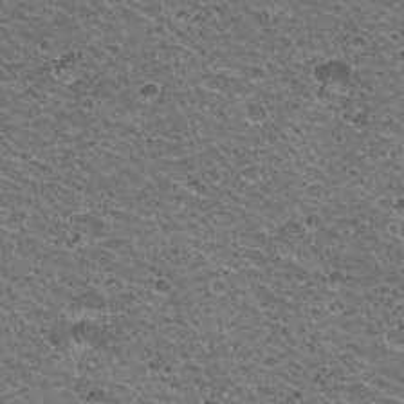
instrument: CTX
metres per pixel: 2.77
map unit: Hto
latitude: 21.2726
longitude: -32.5168
